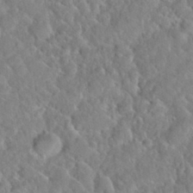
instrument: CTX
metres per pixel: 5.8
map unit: Nhu
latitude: 31.0837
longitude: -51.4804
